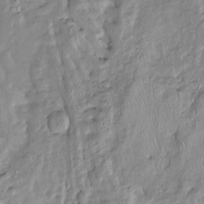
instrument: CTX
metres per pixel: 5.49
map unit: Htu
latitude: -6.1039
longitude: 154.8219
